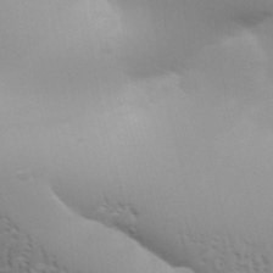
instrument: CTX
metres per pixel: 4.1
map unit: Aa
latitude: 31.6505
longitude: -141.0647
